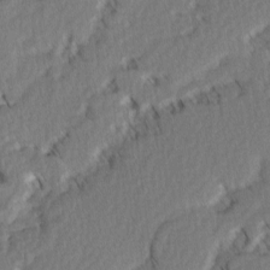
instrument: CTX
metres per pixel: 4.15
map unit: Ave
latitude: 2.5734
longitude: -110.1956
